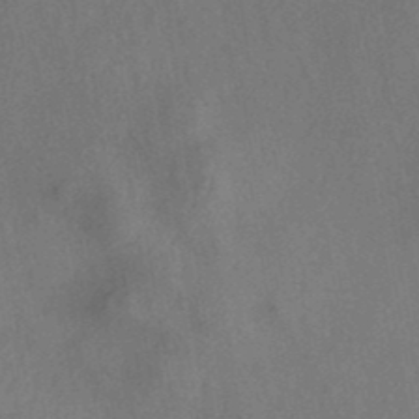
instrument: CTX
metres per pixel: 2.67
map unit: ANa
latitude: 39.5560
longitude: 29.5399
